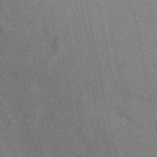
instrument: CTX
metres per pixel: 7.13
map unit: eAb
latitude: 49.2537
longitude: 116.1605
